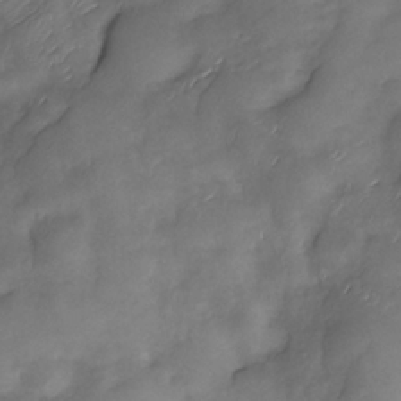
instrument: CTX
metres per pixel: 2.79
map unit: Nhe
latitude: -33.8045
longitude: -143.7261
